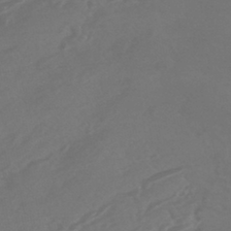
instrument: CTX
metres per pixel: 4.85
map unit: HNhu
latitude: -43.5966
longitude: 93.9178
